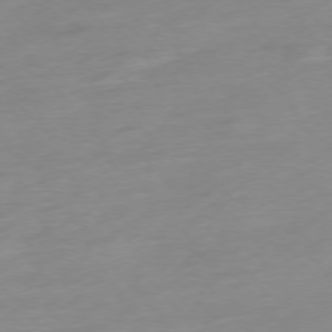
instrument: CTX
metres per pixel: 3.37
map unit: Hpe
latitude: -76.1984
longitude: -15.1215
